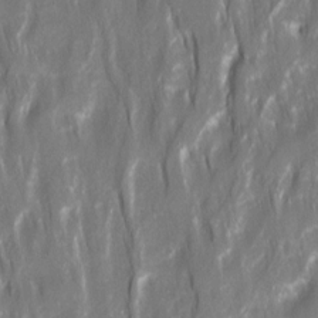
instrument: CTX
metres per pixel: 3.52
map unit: Ave
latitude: 15.3671
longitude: -134.8380
